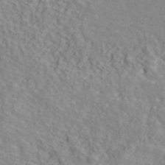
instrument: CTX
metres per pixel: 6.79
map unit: ANa
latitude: 41.9150
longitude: 31.0108
